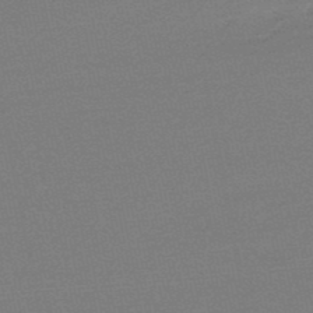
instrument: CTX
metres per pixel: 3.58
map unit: lHb
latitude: -48.8219
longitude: 81.8234
